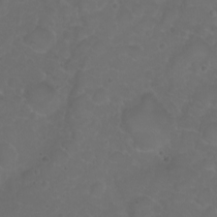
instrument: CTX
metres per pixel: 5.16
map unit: eHh
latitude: 0.9702
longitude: -55.1025
